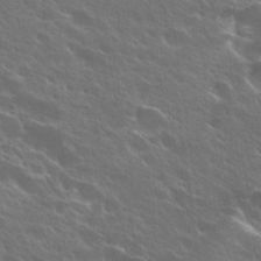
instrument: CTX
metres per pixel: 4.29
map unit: Hto
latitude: 27.8772
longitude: -41.3292
